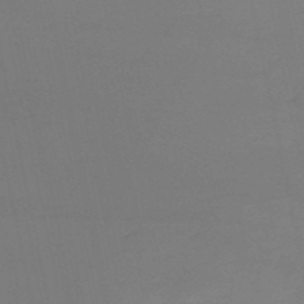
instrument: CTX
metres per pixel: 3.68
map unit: eHh
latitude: -53.0675
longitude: -25.4048
